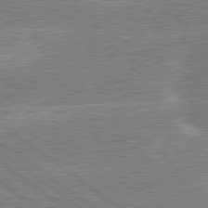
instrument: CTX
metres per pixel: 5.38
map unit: lApd
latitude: 79.5749
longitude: -144.5168
